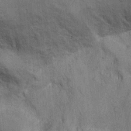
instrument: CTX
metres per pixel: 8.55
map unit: Ht
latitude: -2.6329
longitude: -13.9528
